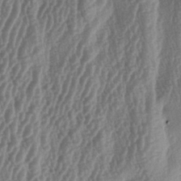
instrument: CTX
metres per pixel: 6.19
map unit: lAa
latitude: -6.1228
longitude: -129.9339
